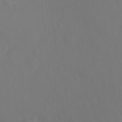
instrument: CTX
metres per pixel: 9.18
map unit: Ht
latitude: -1.0676
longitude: -34.7813
